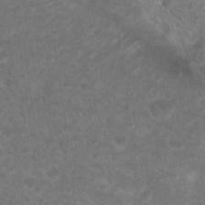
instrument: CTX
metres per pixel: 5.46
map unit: Hto
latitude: 19.7827
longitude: -38.3089
